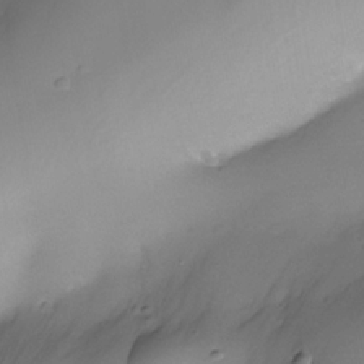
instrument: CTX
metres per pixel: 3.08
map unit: Nhe
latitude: -34.4818
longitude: -144.2900
